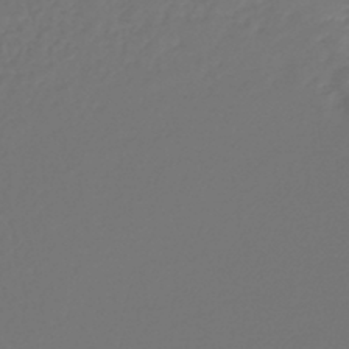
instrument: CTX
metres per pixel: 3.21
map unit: lHb
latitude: -43.2564
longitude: 64.9353
